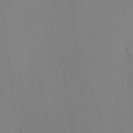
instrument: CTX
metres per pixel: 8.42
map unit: HNhu
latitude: 13.5749
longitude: 13.8234
